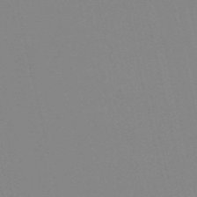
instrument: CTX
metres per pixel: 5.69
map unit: HNb
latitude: -53.1242
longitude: -36.7246
